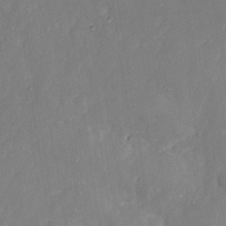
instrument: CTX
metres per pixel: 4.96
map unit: Nhe
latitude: -37.6155
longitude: 138.7841
